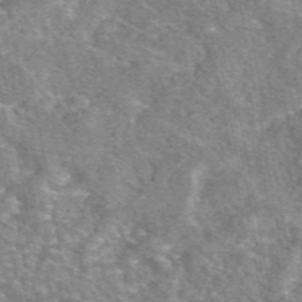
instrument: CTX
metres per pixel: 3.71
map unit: eAb
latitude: 46.7813
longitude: 103.5021
